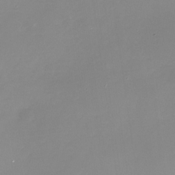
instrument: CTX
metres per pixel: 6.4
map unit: Nhu
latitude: -30.1794
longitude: -77.5371
